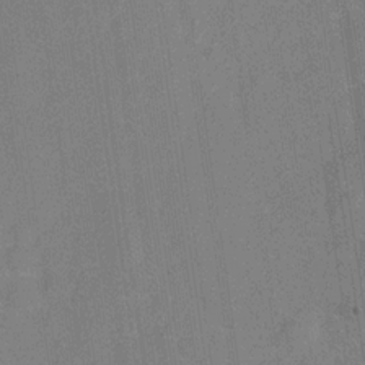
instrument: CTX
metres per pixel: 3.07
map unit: Hve
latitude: -28.8219
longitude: 92.0472
